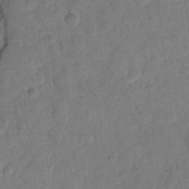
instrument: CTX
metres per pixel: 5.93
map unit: eHh
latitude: 12.9892
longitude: -64.9136
